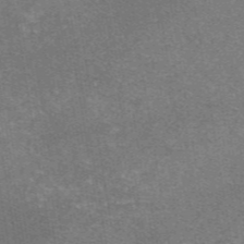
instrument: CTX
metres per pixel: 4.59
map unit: eAb
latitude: 47.2159
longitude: 114.7841
